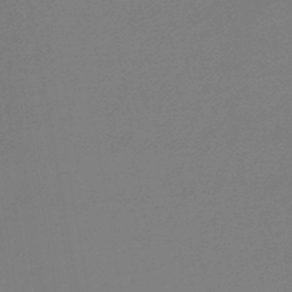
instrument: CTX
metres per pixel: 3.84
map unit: lHb
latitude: -44.6141
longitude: 60.5952
